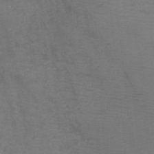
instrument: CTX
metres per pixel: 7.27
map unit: HNb
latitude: -45.7856
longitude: -45.8961
